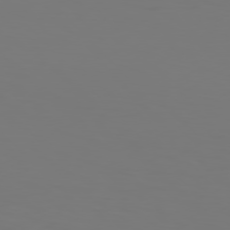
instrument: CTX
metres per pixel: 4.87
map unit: Hpe
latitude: 77.1214
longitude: -133.3104
